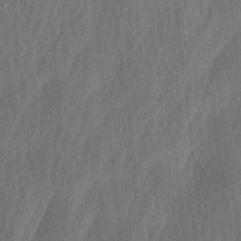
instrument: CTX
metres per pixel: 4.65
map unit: lAa
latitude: -7.1620
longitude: -129.1214
